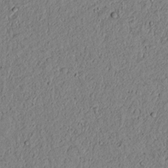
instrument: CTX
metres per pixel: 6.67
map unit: lAvf
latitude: 5.8394
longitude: 167.9178
